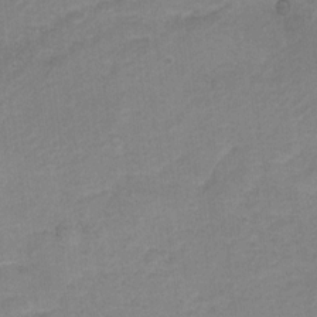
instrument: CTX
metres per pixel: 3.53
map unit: Hto
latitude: 5.7261
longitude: -31.5560
